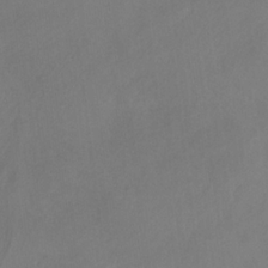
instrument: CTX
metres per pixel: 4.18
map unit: HNb
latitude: -31.0297
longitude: 64.0094
